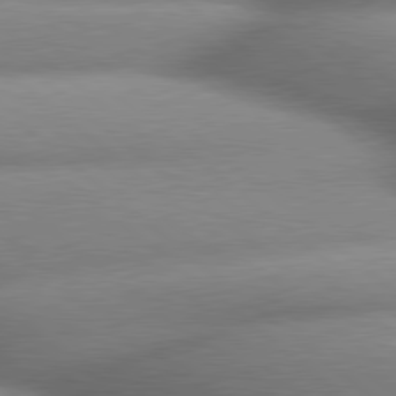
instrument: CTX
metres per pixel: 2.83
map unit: lApd
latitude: 79.8395
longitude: -163.4994
